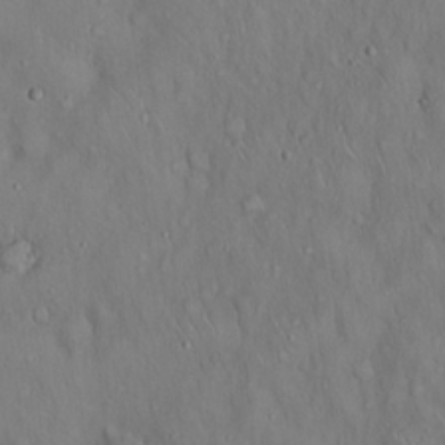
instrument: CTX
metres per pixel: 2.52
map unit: Hto
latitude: 18.1577
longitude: -60.2711
